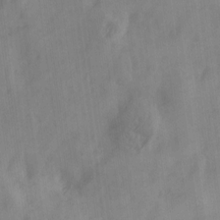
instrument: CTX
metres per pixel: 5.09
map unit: Ave
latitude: 18.9324
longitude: -131.6694
